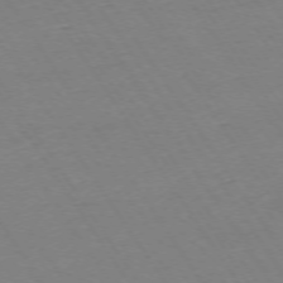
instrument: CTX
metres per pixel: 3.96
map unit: Ap
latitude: -73.8611
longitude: -82.0633
